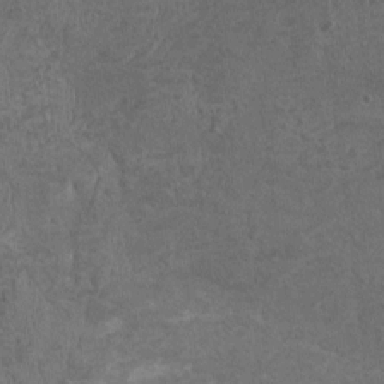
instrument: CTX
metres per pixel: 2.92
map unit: HNhu
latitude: 3.3104
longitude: -4.0633
